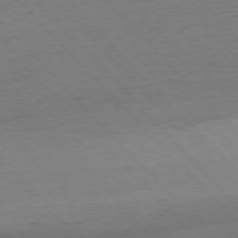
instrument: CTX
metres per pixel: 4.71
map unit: Ap
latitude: -77.3699
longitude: -95.2915
